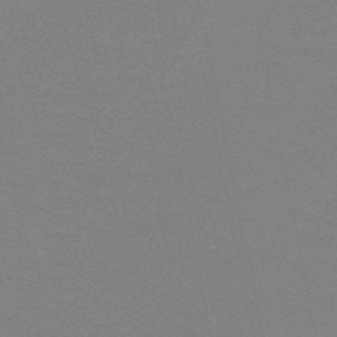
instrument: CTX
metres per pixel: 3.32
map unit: HNb
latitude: -49.2187
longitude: -49.3293
